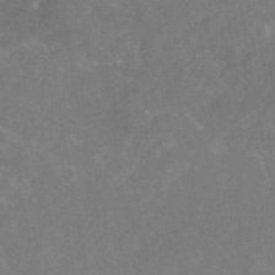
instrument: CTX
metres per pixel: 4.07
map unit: eAb
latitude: 45.9717
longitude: 125.9556
